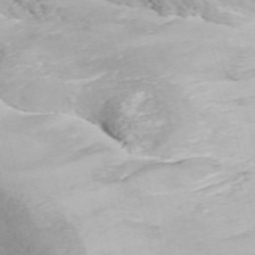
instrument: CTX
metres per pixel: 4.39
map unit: ANa
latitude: 40.5734
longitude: 34.1417
